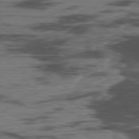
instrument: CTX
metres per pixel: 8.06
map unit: Hpe
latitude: -78.6707
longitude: 15.0676
